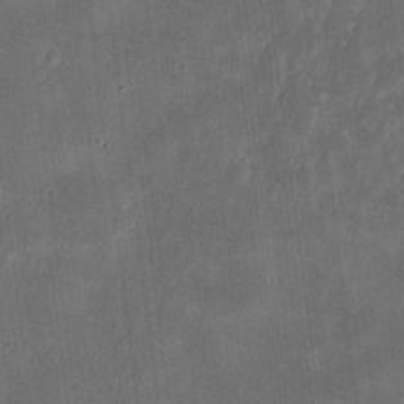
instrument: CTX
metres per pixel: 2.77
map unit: eHh
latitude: 8.8380
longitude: -73.2726
